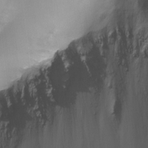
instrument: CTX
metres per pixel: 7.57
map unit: Ht
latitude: -4.2928
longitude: -28.2900
